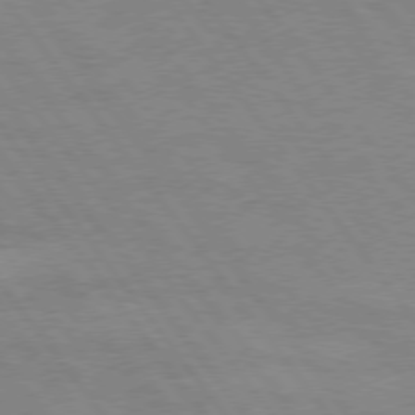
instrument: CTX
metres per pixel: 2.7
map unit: Hpe
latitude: 75.3671
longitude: -140.8946
